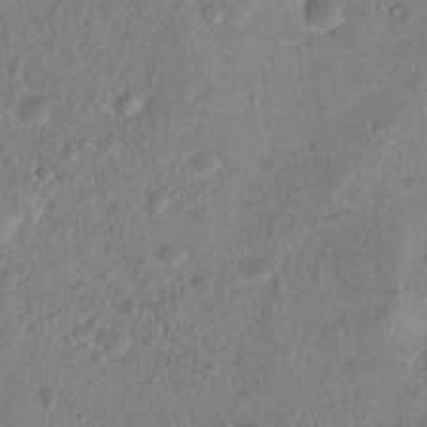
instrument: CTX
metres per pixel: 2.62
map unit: Nhu
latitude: 16.4223
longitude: -30.7625
